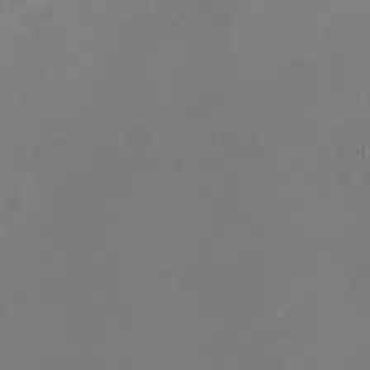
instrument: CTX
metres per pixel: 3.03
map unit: HNhu
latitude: 10.3467
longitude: 11.6155
